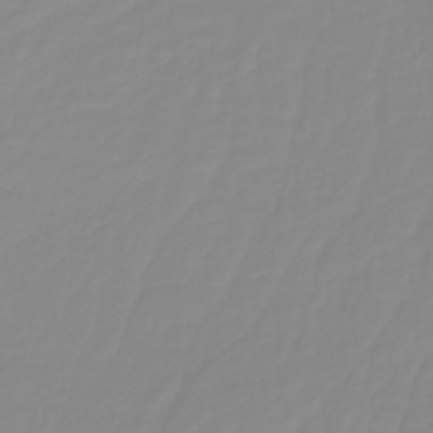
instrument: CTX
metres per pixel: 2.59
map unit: lHb
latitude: -40.8030
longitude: 60.2173
